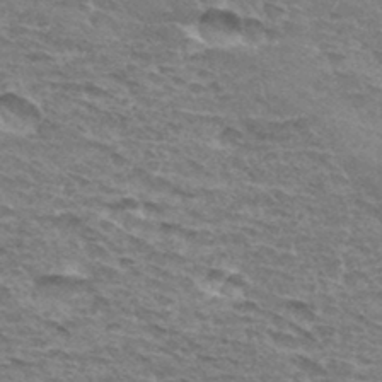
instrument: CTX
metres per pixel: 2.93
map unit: Hto
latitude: 33.2915
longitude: -45.1781
